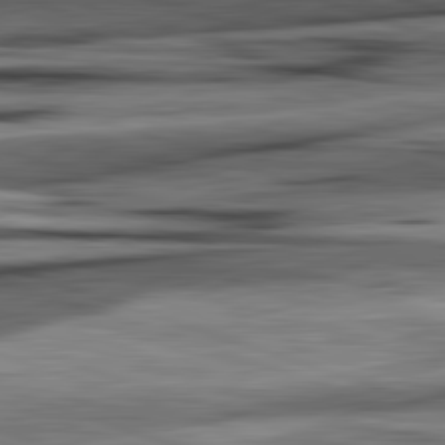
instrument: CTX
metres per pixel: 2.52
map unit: lApd
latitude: 82.5167
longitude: 161.0486
